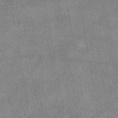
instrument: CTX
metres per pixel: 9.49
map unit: eAb
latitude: 44.4412
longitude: 109.7100
